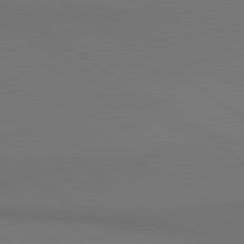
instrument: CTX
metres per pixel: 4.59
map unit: lApd
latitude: 80.9136
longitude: 152.7274
